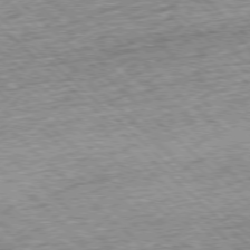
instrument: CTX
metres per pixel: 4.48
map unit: Hpe
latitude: -77.7289
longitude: 14.4251
